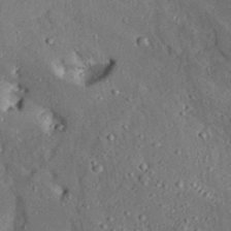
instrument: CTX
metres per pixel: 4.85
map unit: Aa
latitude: 31.4427
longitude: -134.2333
